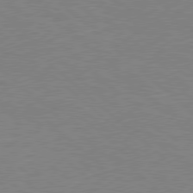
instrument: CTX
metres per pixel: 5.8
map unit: Hpe
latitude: 78.2145
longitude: -123.2726
